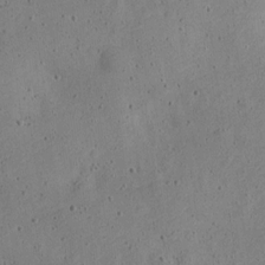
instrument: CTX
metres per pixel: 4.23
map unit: Nve
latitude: -24.8786
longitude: 107.4077
